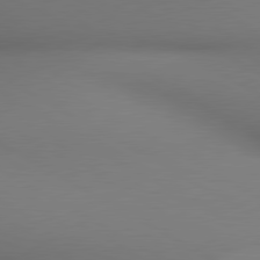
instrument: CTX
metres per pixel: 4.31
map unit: lApd
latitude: 80.4412
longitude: 133.5777
